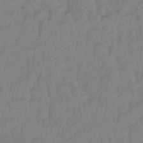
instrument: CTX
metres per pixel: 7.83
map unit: lHb
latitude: -42.3495
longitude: 77.4454
